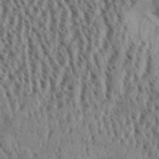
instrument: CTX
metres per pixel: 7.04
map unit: Aa
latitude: 31.9717
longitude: -136.4979
